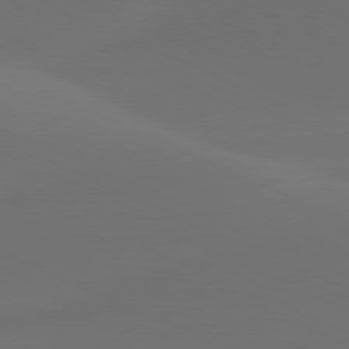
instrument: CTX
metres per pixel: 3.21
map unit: lApd
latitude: 80.5357
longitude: -83.3292
